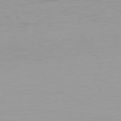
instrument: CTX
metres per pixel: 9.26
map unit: Hpe
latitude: 78.3468
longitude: -137.3671
